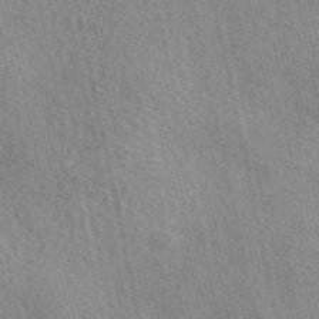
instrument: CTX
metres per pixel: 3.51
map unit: eAb
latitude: 50.1388
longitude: 114.3684
